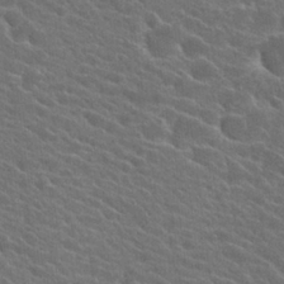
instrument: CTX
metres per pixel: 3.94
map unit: Hto
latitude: 24.5734
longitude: -40.5923
